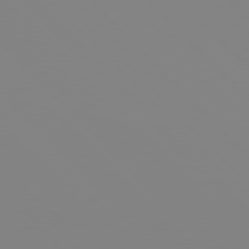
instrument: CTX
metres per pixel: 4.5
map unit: Hpe
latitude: 77.3292
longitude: -161.4237
